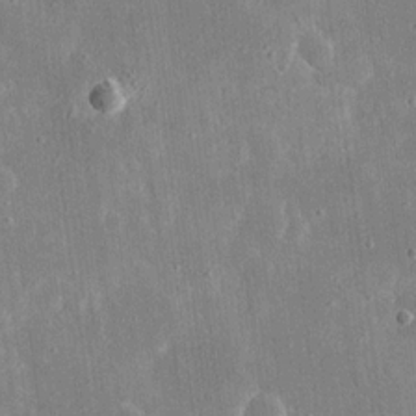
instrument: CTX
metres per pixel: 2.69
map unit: eHh
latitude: 16.3278
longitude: -71.1592
